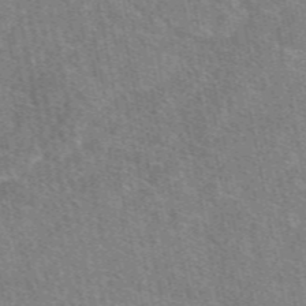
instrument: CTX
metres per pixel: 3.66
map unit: eAb
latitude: 50.0444
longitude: 120.0661
